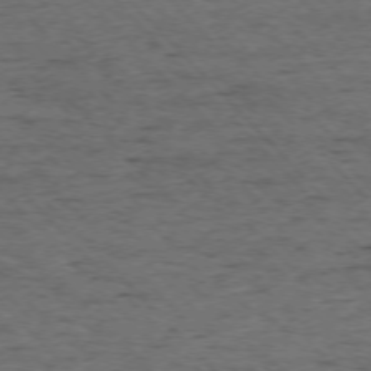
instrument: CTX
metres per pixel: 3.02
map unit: Ap
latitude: -76.1795
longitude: -87.4237
